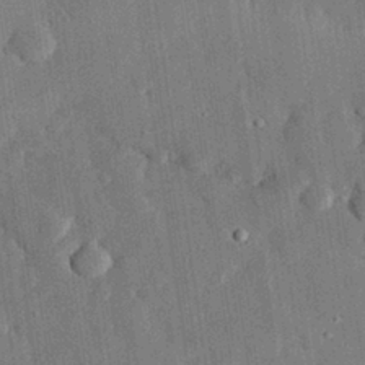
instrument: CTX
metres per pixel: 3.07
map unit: eHh
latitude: 28.4790
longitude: -80.4790
